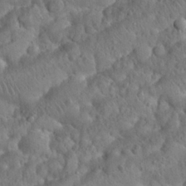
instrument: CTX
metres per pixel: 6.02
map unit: Nhu
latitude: 22.8380
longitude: -67.1025
